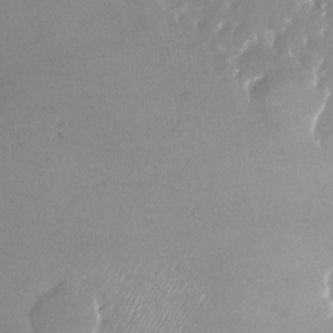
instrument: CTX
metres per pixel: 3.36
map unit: Nhu
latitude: -24.9542
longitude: -73.0270
